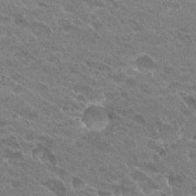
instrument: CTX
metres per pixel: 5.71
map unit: Hto
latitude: 26.9892
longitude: -35.8205
